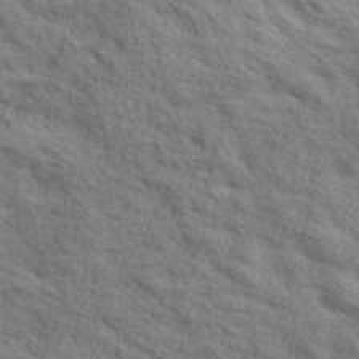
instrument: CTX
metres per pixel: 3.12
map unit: lHvf
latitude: 40.5734
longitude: -90.5168
